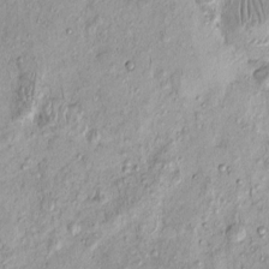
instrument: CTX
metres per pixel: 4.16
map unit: eHh
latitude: -0.1984
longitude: 15.6344
